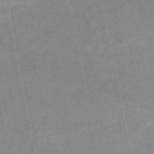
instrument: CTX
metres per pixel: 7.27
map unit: HNb
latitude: -50.2928
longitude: -40.2522
